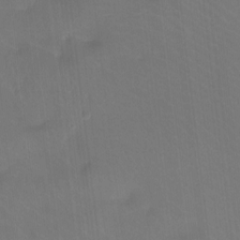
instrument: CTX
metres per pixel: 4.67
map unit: Htu
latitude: -13.6533
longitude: -46.1578
